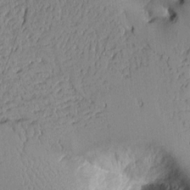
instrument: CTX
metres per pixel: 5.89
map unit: Aa
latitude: 11.0459
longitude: -128.2900
